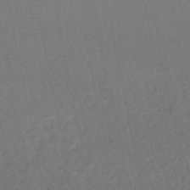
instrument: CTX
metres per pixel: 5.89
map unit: HNhu
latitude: -47.4643
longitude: 97.1809
